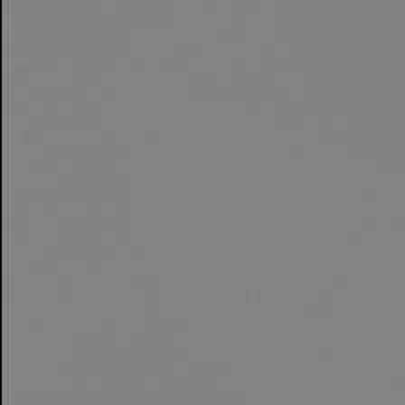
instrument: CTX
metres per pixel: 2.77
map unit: lHb
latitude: -49.2376
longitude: 82.0094
